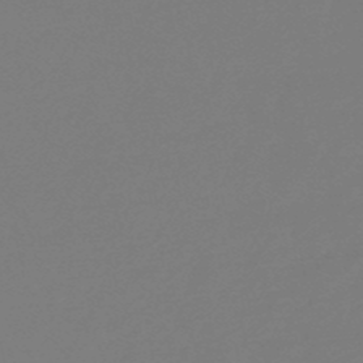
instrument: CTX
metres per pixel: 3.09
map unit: eHb
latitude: -49.2187
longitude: 86.0472
